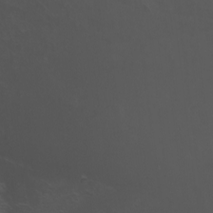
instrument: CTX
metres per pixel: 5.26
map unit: Nhu
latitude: -6.9730
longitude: -91.4426
